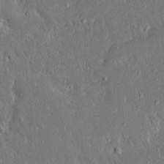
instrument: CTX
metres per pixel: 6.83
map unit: Ave
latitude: 17.6694
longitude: -140.5923
